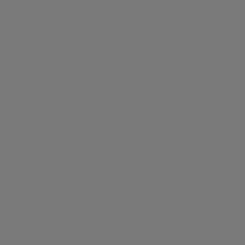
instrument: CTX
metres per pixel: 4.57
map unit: Hpe
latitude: 77.4615
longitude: -177.2348
